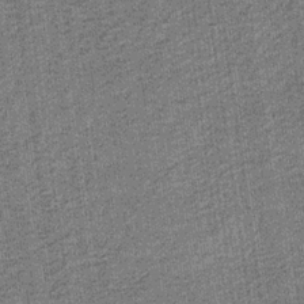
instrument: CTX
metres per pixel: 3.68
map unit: eHb
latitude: -30.3306
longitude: 70.6708
